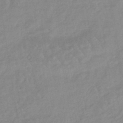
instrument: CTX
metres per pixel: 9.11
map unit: eHb
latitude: -46.0850
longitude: 85.1998
